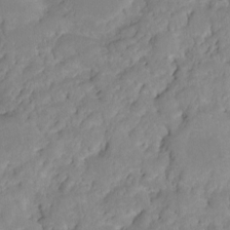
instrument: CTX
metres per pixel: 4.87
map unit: HNhu
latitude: -20.5384
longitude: 84.9541
